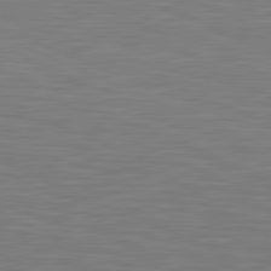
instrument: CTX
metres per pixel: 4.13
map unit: lApd
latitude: 81.7261
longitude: -170.8191
